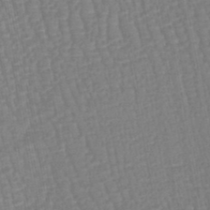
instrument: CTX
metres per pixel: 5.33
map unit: lHb
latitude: -44.8975
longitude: 77.9178
